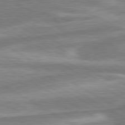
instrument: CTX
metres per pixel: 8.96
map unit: lApd
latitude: 80.2522
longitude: -178.2901
